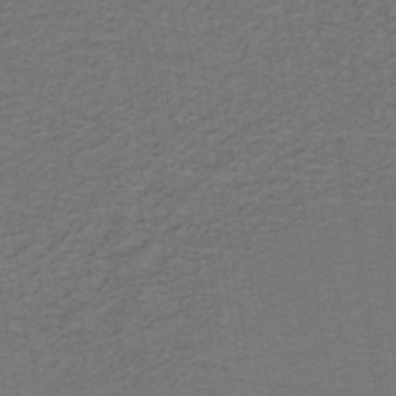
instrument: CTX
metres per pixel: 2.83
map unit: lHb
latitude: -43.0675
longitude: 53.5777
